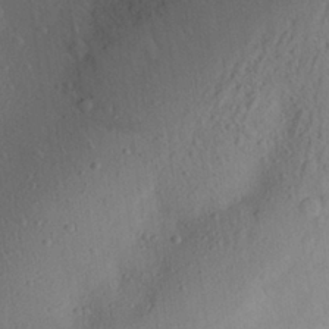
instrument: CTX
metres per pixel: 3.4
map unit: Aa
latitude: 28.0633
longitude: -146.6491
